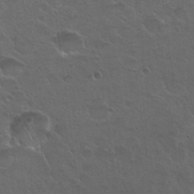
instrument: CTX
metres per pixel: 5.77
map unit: Hto
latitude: 23.8961
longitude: -50.5545
